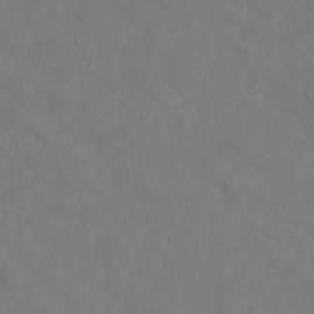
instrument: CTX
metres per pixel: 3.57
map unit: Hto
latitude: 12.1956
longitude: -37.1403
